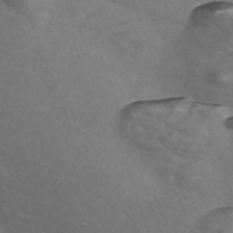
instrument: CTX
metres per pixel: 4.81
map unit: Nve
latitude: -57.2187
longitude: 58.0849
